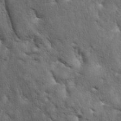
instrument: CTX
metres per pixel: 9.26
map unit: lAa
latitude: -5.1620
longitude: -125.8394
